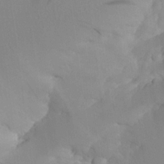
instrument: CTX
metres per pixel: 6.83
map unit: Aa
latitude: 25.3103
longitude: -132.4790
